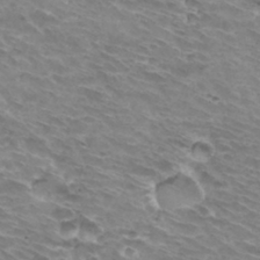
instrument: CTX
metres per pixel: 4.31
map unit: Hto
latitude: 32.7057
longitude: -43.3293
